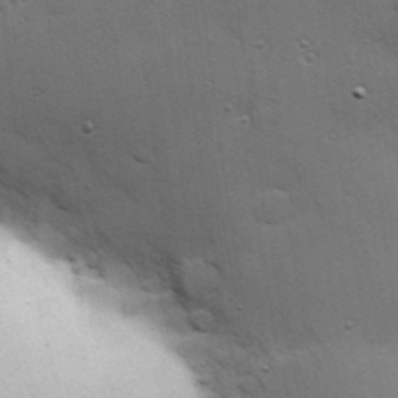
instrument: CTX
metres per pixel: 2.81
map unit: Hve
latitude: 23.8772
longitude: -96.1011
